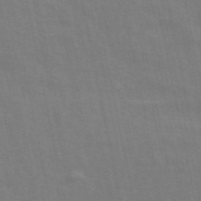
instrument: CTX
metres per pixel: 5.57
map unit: ANa
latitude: 49.6883
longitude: -78.9703
